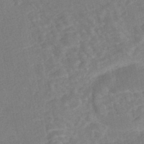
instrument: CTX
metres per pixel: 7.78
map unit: Nhe
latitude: -46.7463
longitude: -170.9703
